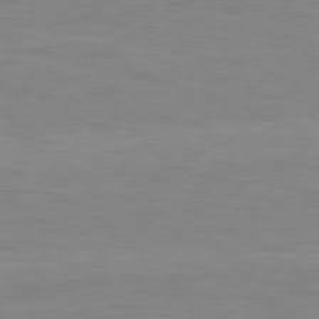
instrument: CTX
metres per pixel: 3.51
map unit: lApd
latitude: 80.8002
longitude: 171.5021
